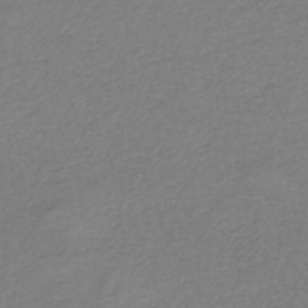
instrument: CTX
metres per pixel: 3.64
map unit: HNhu
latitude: -47.2187
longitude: 28.0661
